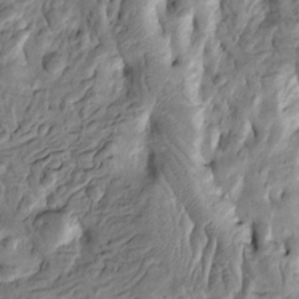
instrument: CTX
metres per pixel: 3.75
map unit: Htu
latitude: -3.6343
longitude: 156.4629
